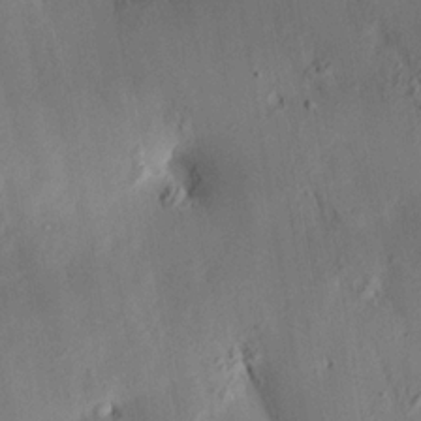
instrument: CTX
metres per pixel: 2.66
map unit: HNhu
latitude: 14.7247
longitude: 12.0850
